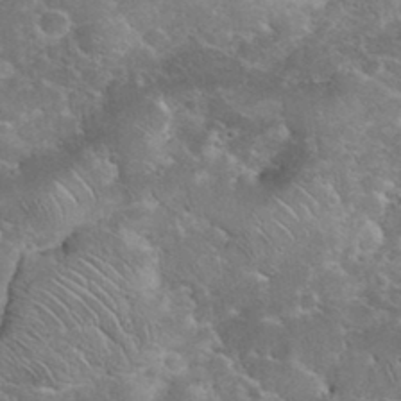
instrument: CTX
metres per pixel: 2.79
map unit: eHh
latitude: 35.4993
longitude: -65.0458
